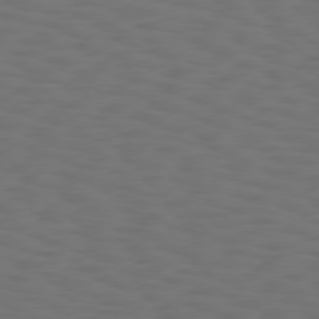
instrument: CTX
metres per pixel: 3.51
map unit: Hpe
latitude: 75.4993
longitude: -132.9703
